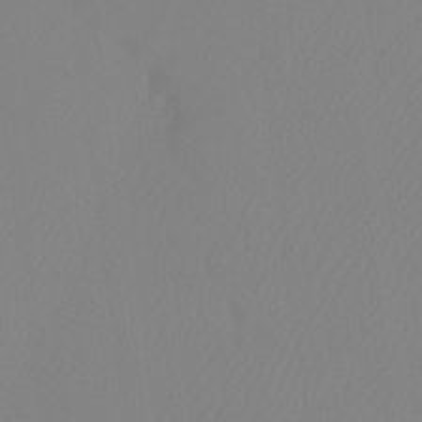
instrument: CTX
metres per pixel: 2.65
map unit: Ht
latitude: -4.0472
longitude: -27.8583
